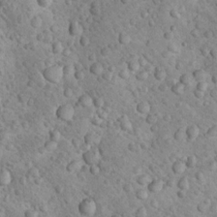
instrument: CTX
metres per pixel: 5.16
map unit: Nhu
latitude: 14.3468
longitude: -28.4223
